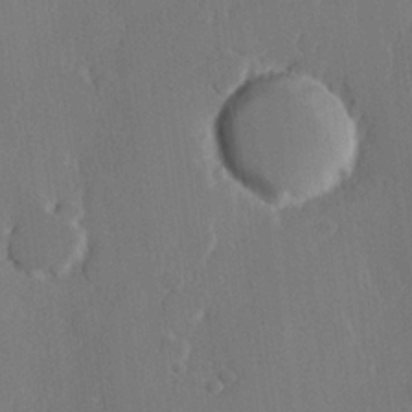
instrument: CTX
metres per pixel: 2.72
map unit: Hve
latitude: 22.8569
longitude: 146.5196
